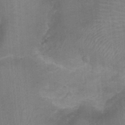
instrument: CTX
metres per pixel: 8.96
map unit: Nhu
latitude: -0.0850
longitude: -16.7624
